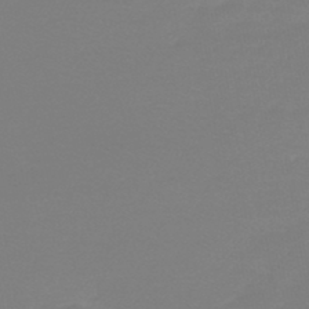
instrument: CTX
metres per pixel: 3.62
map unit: lHb
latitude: -44.8597
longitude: 63.6533
